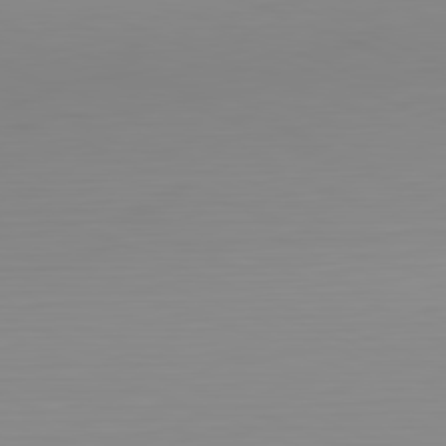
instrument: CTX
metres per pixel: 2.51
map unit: Hpe
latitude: -82.1039
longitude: 17.1243
